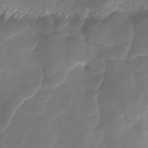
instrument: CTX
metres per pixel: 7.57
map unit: ANa
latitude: -39.0676
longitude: 96.5385
